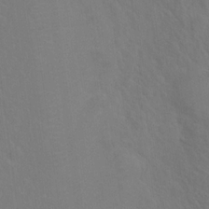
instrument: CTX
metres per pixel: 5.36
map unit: Hto
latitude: 19.4237
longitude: -40.0255
